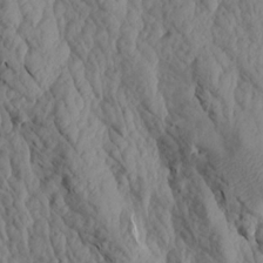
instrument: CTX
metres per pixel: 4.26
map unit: Aa
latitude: 18.8191
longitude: -146.3279
